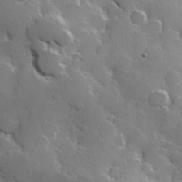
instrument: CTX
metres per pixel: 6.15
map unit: Hve
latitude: 23.4615
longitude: 147.6533
